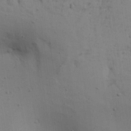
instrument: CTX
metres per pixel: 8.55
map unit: Aa
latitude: 27.1214
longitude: -130.2334
